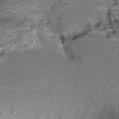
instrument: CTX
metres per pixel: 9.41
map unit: Aa
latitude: 9.3293
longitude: -141.7827
